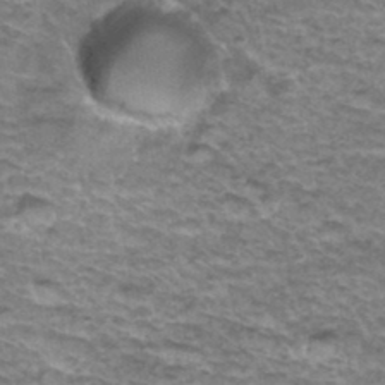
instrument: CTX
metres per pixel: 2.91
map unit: Hto
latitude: 36.4979
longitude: -42.7057
